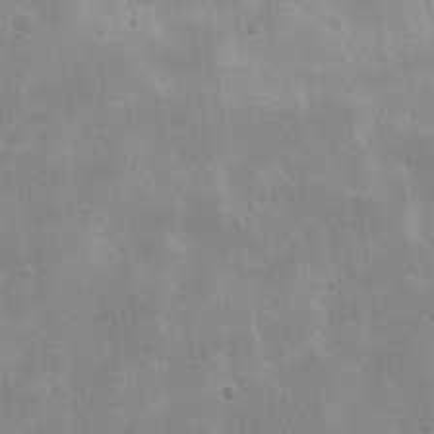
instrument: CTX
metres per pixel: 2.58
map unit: eHh
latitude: 21.1781
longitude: -68.4979
